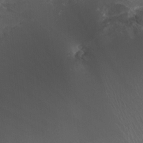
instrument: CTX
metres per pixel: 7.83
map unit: HNhu
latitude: 3.1592
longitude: -4.2333
